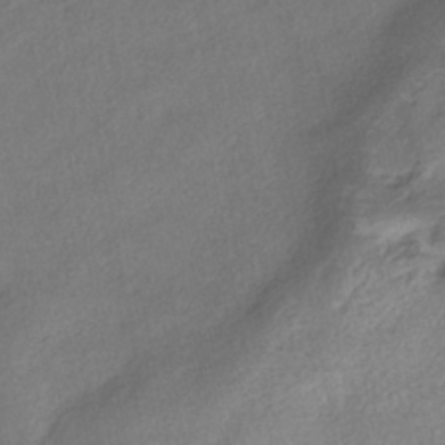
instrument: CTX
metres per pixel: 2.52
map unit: HNhu
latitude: -39.1431
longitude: 95.1998
